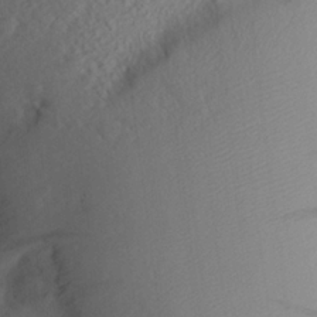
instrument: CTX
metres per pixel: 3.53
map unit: Aa
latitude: 21.5749
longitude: -145.0458
